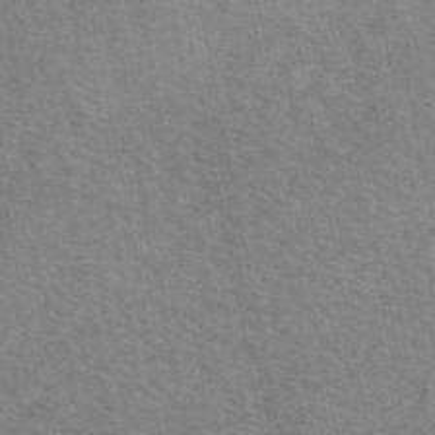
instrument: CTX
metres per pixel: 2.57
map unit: eAb
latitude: 49.2348
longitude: 115.7100
